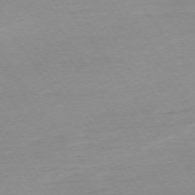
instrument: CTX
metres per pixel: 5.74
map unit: Ap
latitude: -74.5385
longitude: -83.8961
